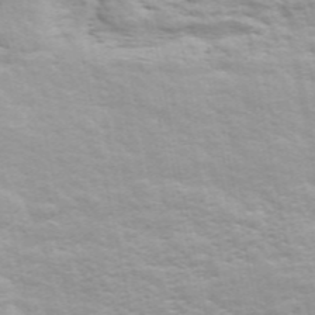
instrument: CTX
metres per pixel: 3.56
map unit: ANa
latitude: 48.7435
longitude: -76.7057
